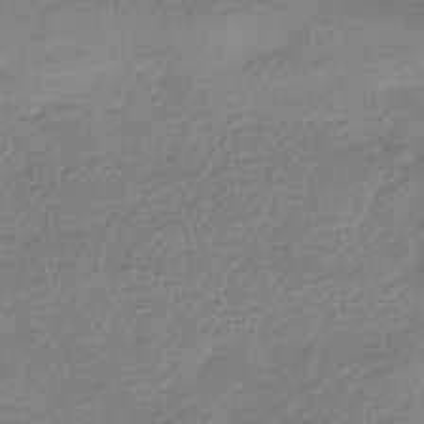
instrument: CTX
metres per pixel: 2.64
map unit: HNhu
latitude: -41.9556
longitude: 96.5196
